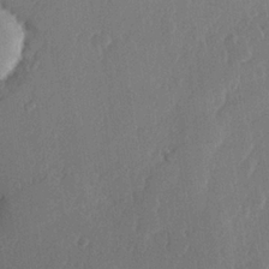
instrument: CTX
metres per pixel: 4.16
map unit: lHvf
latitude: 23.0269
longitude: 145.4077
